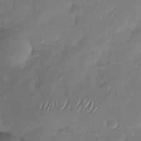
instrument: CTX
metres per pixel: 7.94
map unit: Nhu
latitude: -29.2754
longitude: -61.8772
